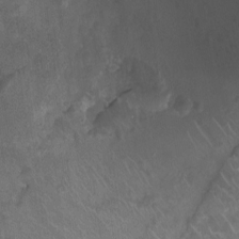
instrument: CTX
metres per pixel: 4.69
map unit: Ht
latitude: -2.1983
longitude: -16.9703
